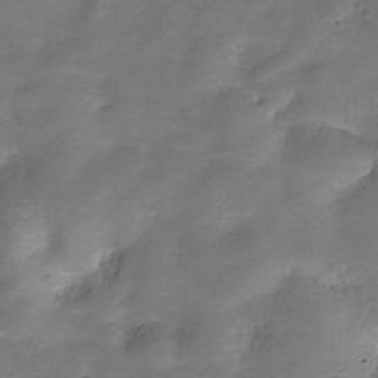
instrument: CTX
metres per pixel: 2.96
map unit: Hve
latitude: -30.7085
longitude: 93.1431
